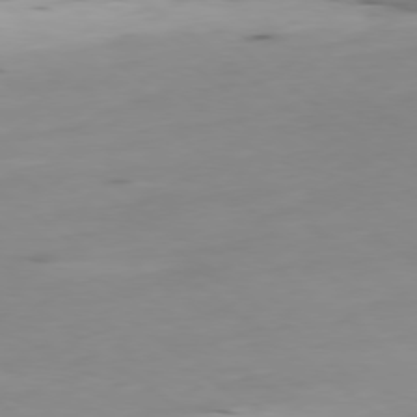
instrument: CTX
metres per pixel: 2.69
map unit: Ap
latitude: -79.1431
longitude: -63.6316
